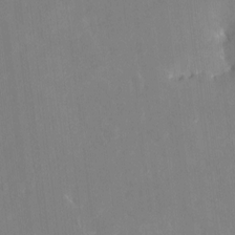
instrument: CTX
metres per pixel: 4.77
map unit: HNhu
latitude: 6.3467
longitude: 2.8974
